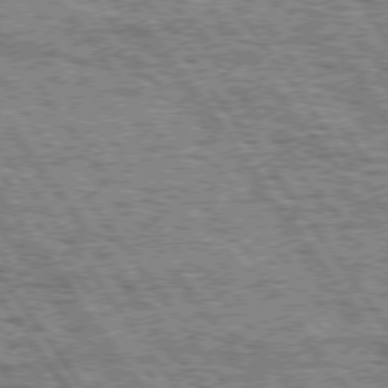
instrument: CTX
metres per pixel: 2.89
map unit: Hpe
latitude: 74.6491
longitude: -154.5546
